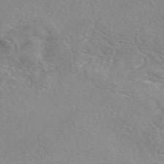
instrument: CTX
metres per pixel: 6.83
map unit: eAb
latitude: 49.1781
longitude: 106.7275
